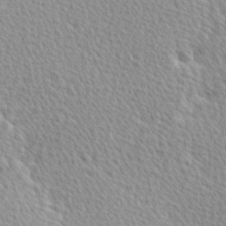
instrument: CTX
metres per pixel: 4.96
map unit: Hve
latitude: 2.2900
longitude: -121.8017
